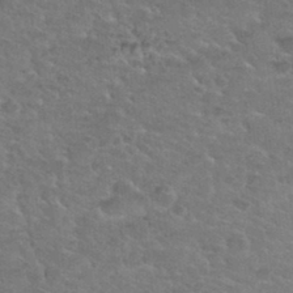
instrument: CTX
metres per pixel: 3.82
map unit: Nhu
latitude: 31.4238
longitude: -50.0822
